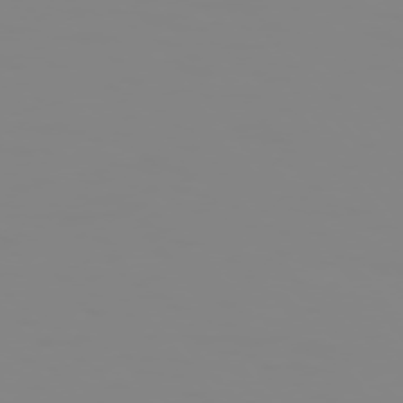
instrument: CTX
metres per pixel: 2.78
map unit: Hpe
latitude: 74.5546
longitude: -127.4993
